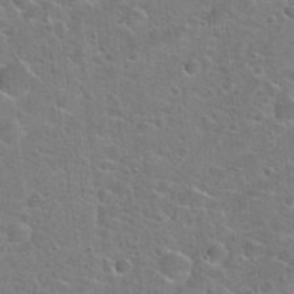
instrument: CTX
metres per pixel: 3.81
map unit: Hto
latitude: 22.6112
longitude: -44.8380
